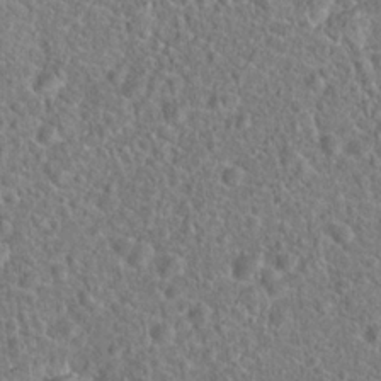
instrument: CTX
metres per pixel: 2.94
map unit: Hto
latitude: 19.2537
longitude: -42.9325
